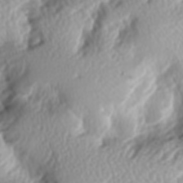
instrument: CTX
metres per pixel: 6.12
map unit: lAa
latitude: -6.1794
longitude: -124.0444
